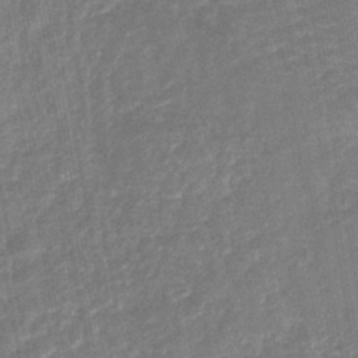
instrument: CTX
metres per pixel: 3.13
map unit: lHb
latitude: -43.0108
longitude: 80.5196
